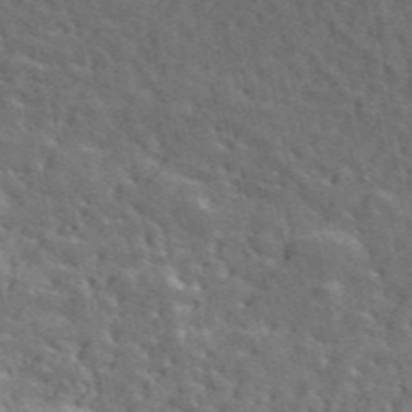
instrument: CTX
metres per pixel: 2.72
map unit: ANa
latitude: 49.3860
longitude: -82.5167
